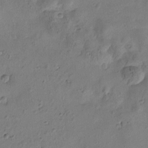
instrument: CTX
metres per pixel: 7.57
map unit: Htu
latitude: 0.3467
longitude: -175.5938
